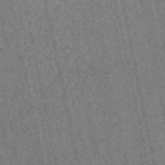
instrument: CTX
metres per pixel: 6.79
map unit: HNb
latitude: -53.6155
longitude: -38.3845
